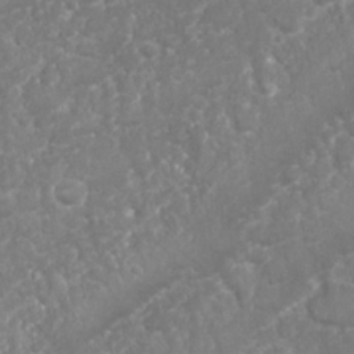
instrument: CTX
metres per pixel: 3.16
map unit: Nhu
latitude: 26.6302
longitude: -60.9891
